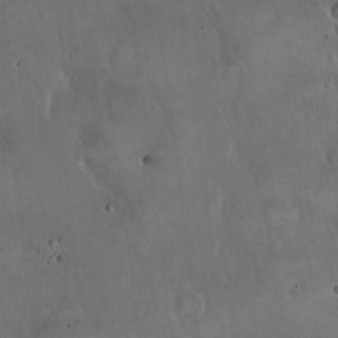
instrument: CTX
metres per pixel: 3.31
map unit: Hto
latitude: 16.9892
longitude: -59.2915
